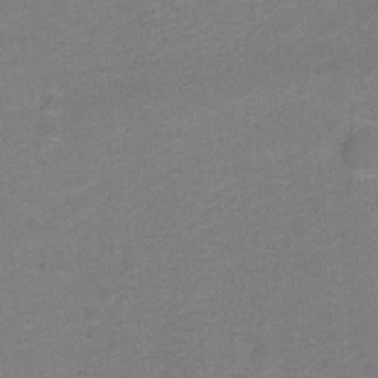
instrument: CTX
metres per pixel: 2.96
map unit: Hto
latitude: -0.5574
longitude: -34.2711
